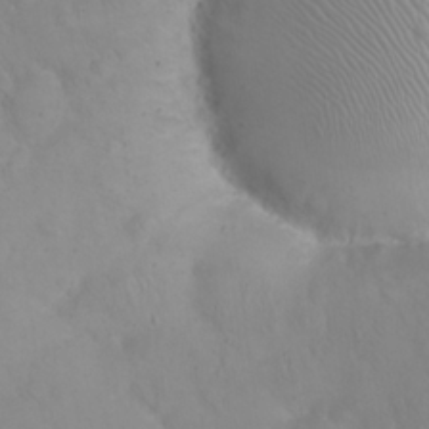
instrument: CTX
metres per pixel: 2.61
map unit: eHh
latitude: 24.4034
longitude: -63.6883
